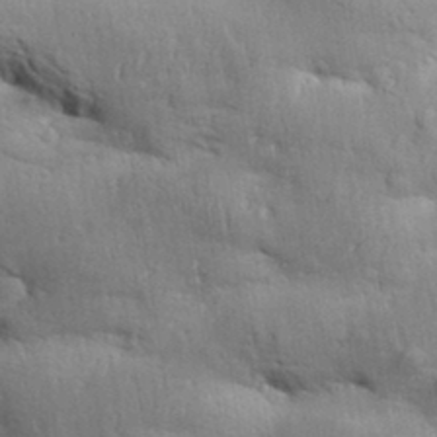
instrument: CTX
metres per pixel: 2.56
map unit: Aa
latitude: 33.5749
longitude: -143.6883
